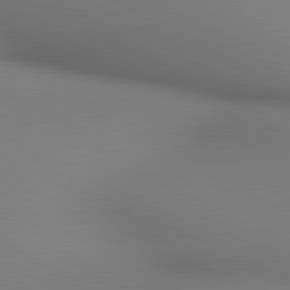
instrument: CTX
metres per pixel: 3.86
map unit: lApd
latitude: 80.4034
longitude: 134.0850
